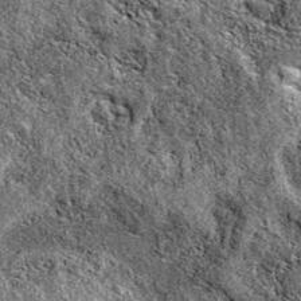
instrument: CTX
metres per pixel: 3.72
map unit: eAb
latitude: 38.3089
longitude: 111.0675
